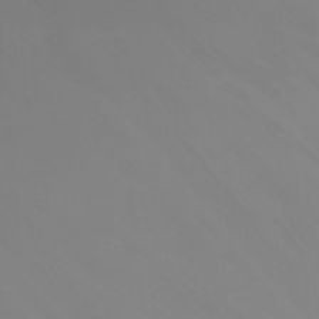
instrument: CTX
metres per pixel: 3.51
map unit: Nhu
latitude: -7.5588
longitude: -85.8206
